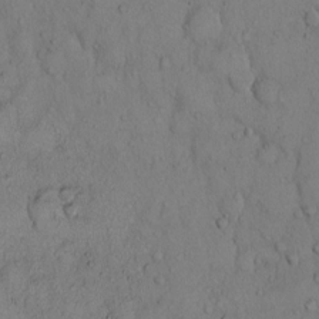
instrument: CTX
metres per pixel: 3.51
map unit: Hto
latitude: 10.3278
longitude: -57.9528
